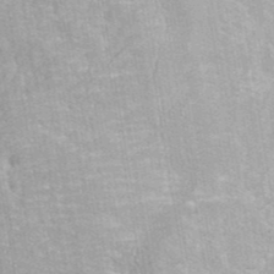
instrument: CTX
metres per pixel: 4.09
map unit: eAb
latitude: 42.8002
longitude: 106.5763
